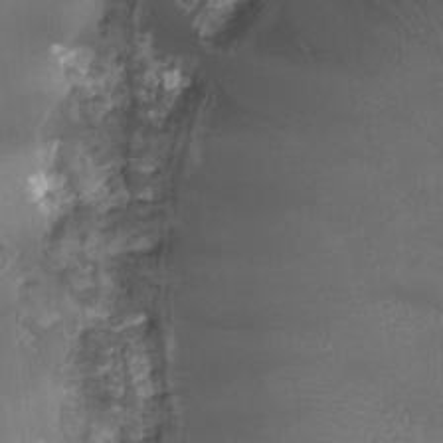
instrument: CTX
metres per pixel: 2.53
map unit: HNhu
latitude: 0.2900
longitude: -3.3292
